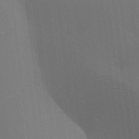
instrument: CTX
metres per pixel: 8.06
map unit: lAa
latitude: 18.4034
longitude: -139.2915
